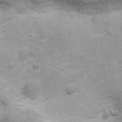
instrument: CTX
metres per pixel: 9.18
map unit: Ht
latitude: 4.6490
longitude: -22.0255
